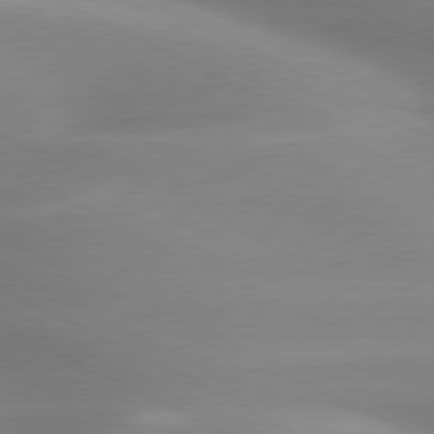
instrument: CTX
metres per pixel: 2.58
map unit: lApd
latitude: 79.6505
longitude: -120.3468
